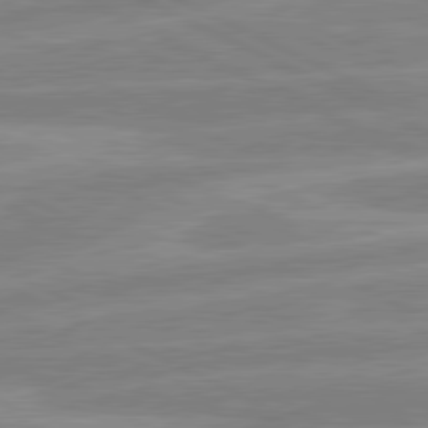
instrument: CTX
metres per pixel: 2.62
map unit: lApd
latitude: 80.8380
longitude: -170.0255
